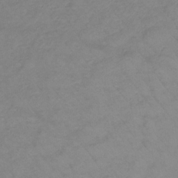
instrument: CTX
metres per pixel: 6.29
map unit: lHb
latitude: -34.9164
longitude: 72.2928
